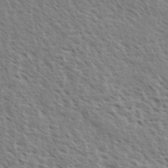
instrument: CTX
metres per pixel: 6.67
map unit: eHh
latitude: 34.1388
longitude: -140.8380
